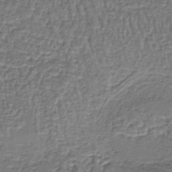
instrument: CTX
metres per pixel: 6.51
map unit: lHb
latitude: -39.6344
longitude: 61.1053
